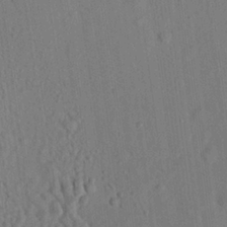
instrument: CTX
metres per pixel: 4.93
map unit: eHh
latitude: 24.8002
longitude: -80.2900
